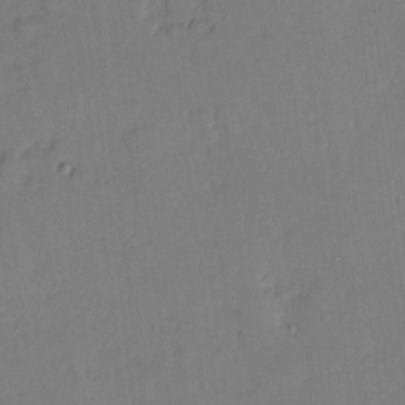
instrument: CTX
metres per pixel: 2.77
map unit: eHh
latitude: 4.2145
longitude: -72.3468
